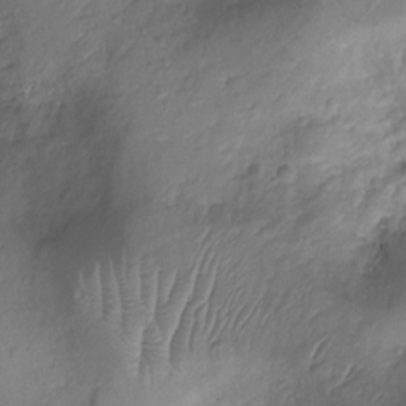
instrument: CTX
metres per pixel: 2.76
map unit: Ht
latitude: -9.5966
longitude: -20.2145
